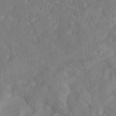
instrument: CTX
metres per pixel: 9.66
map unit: eAb
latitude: 45.7638
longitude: 127.3320
